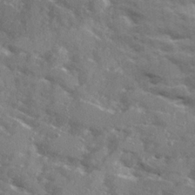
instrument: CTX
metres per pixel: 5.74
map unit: Ave
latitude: 19.1592
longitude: -130.2145
